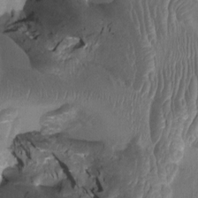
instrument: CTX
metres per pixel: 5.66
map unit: Ht
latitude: -1.8045
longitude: -15.2726
